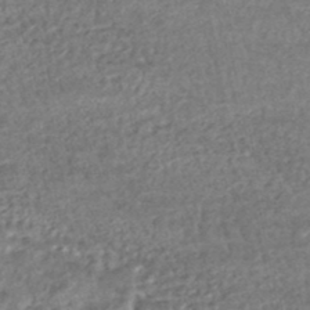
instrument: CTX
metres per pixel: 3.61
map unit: HNhu
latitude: -48.3873
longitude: 102.6707
